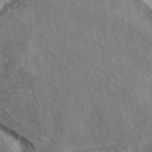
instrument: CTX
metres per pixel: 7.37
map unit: eAb
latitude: 41.8016
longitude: 104.9541
